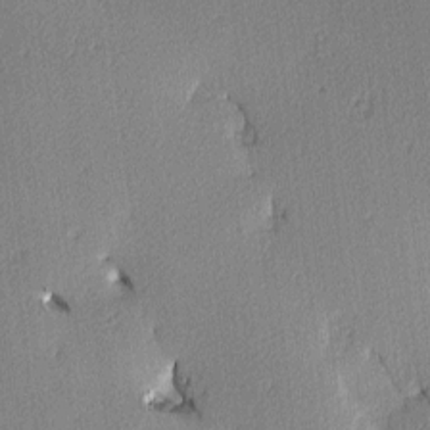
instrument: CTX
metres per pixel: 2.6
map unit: Hve
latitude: 3.0647
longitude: -121.2537
